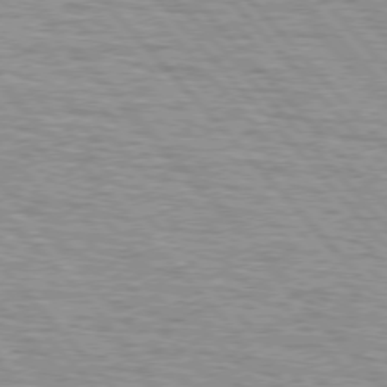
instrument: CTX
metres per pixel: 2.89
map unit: lApd
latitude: 75.8205
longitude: -83.0458
